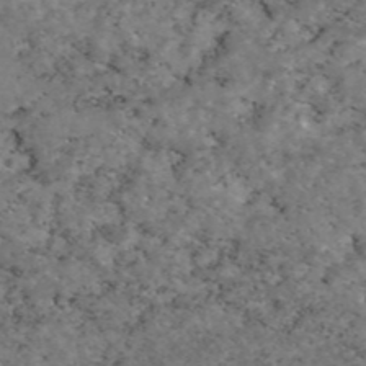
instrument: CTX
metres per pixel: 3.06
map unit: eAb
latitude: 46.1578
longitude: 117.4832
